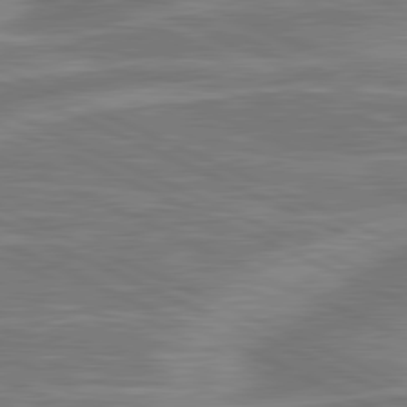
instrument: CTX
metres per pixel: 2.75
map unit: lApd
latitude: 81.1592
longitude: -175.5938
